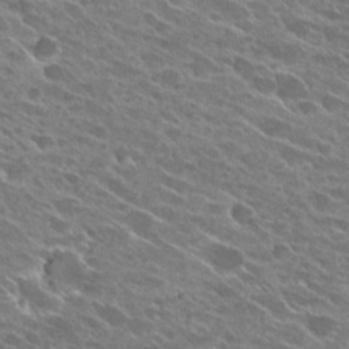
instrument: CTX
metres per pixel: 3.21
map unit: Hto
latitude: 25.5938
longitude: -41.7071
